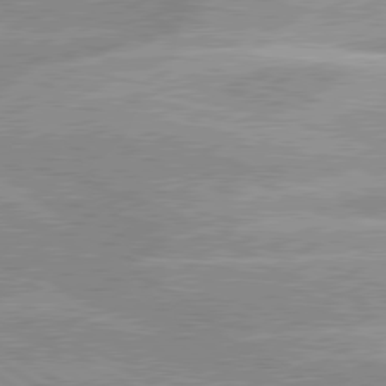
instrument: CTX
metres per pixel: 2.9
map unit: lApd
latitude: 80.1200
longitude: -124.9513
